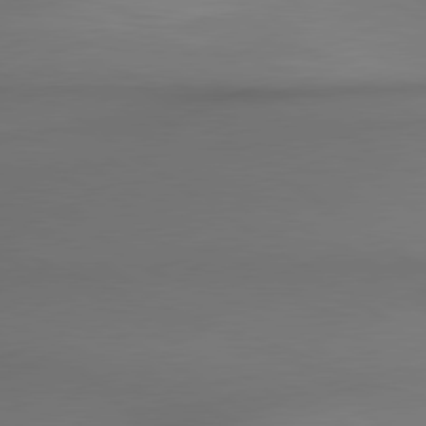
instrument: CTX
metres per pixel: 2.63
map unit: lApd
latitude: 79.8206
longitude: -173.9717
